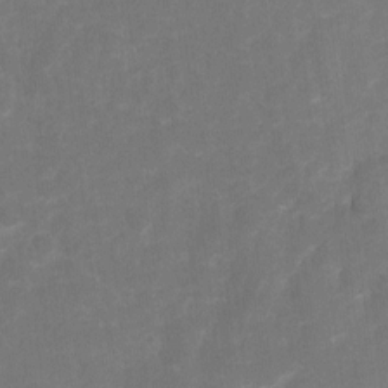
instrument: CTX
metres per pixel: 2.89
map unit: Hto
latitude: 4.8569
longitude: -31.9906
